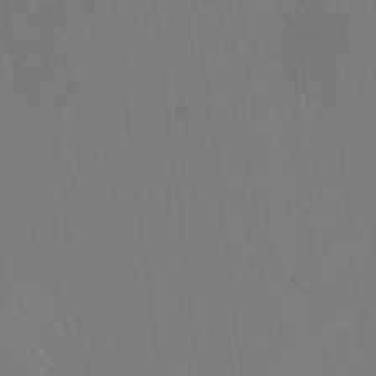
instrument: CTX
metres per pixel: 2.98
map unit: HNhu
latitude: 7.7450
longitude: 15.7289
